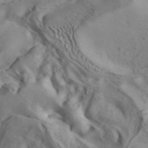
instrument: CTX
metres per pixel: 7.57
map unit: ANa
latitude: 41.3104
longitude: 14.8219
